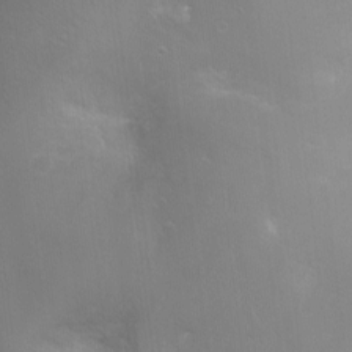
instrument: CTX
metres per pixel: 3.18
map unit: Ht
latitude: -15.8423
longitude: -40.6679
